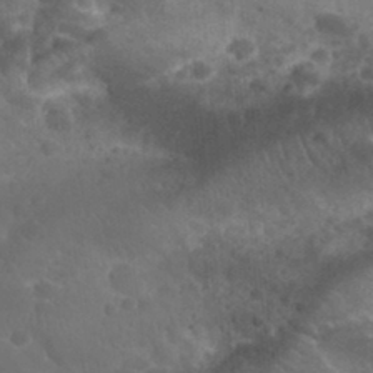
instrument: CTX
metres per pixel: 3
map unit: Nhu
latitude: 28.1767
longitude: -55.2537
